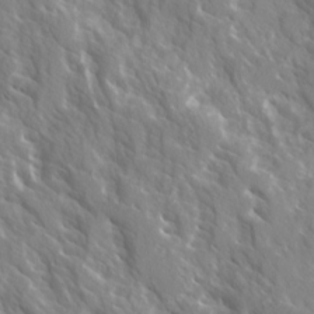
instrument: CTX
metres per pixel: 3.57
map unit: Ave
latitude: 14.8569
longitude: -132.6491
